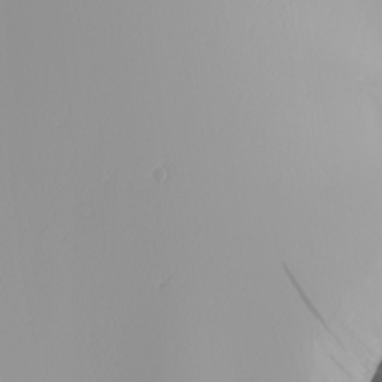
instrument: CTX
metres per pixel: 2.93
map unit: Nhu
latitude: -6.1039
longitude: -94.4223
